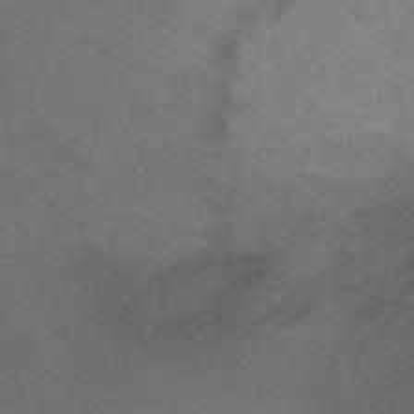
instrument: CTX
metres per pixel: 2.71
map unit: Ht
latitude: 0.0444
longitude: -38.0444
